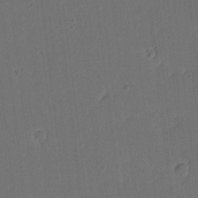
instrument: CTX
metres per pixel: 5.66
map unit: lAa
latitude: 13.3860
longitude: -107.3104
